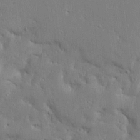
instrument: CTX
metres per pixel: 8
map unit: Ave
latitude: 17.1592
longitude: -140.7624
